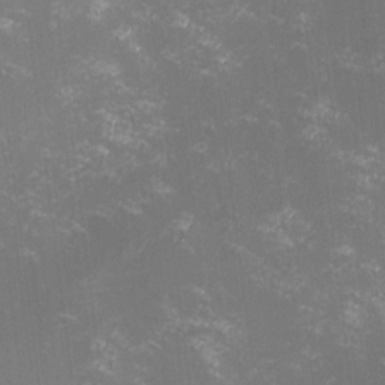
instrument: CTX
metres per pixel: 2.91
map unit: lHvf
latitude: -13.6911
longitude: -99.9717
